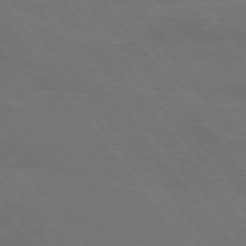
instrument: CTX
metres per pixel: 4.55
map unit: lApd
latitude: 75.3293
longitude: -67.8205
